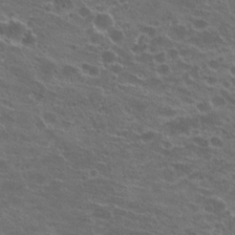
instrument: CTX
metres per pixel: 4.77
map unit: Hto
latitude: 22.1011
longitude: -40.8191
